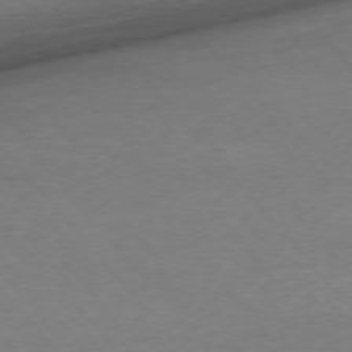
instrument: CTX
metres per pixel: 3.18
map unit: Ap
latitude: -76.1795
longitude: -81.3293
